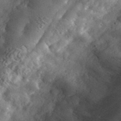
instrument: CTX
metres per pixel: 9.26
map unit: lHvf
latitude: 36.9325
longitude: -87.7449
